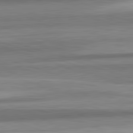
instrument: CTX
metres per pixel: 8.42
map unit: lApd
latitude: 82.6490
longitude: 177.9367
